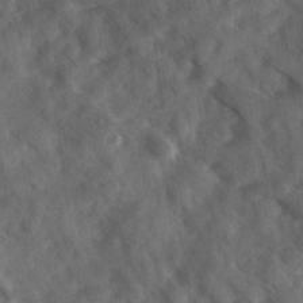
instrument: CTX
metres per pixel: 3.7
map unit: Ave
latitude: 17.6883
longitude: -131.2159
